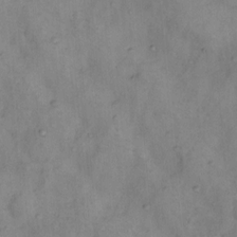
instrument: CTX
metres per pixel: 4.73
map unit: Nhu
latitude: 11.3482
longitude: -28.2900
